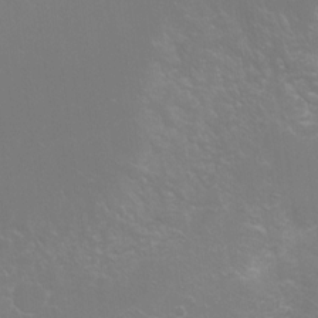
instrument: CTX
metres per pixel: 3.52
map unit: Ht
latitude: -6.6140
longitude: -37.8772
